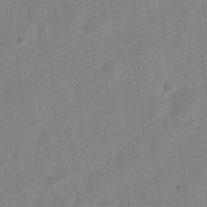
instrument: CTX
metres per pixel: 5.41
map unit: Nve
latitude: -24.0094
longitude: 106.5007
